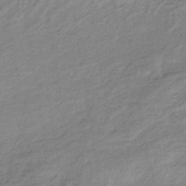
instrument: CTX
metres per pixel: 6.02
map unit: lHb
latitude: -40.3684
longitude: 71.8800
